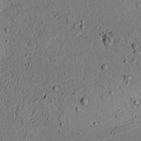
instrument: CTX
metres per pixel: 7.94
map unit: lAvf
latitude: 4.7057
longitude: 167.6344
